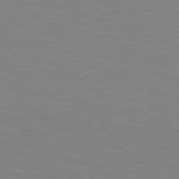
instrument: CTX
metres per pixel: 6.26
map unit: lApd
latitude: 79.0648
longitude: -177.9528
